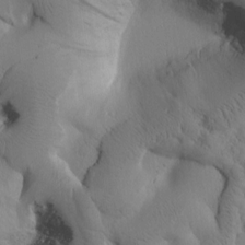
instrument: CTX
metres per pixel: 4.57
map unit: Htu
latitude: 1.2726
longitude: 175.1809
